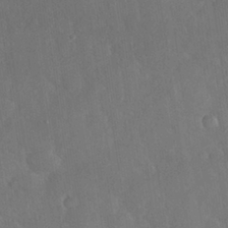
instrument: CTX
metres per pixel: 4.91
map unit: Nhu
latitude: 27.5560
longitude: -65.7261
